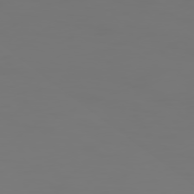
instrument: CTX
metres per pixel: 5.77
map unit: Hpe
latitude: 75.8017
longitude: -127.6505
